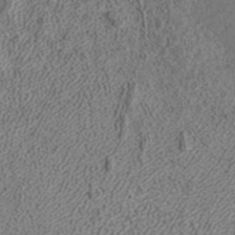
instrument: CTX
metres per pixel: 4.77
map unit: ANa
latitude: 38.1578
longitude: 20.5007
